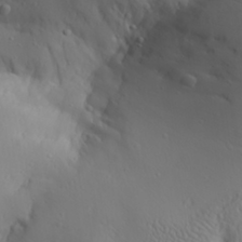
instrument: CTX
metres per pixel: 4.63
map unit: Aa
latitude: 30.1767
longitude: -132.4601
